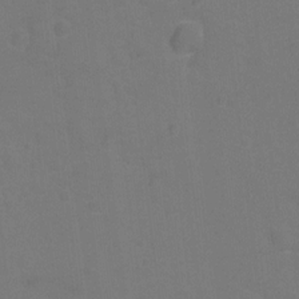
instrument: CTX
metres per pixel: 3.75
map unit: Hto
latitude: -1.0298
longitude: -34.5356
